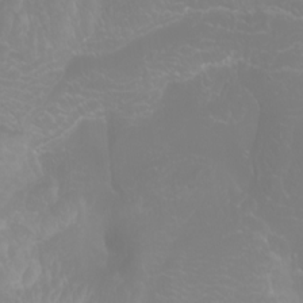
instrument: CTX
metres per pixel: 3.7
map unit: Htu
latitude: -0.5007
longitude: -77.5938
